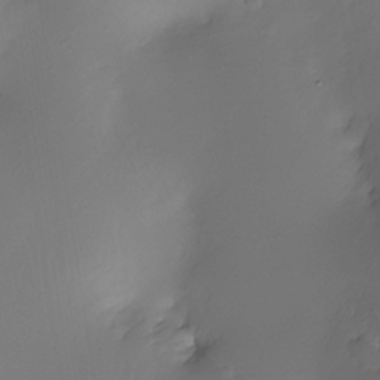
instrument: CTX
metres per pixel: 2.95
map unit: Nhe
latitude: -33.5777
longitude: -116.3089
